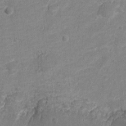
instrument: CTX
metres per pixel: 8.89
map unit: Nve
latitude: -18.5385
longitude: 109.1809
